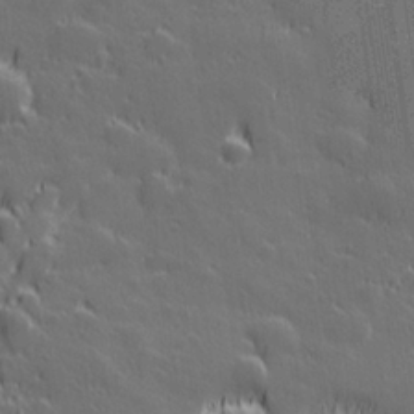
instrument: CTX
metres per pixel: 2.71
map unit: Hve
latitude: 27.6316
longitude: 144.0850
